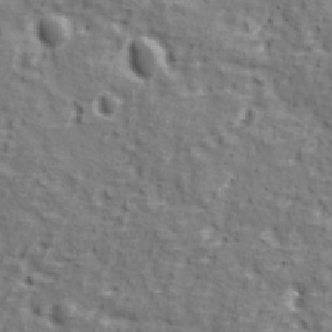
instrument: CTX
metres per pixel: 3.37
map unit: Ave
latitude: 11.5560
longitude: -104.9325
